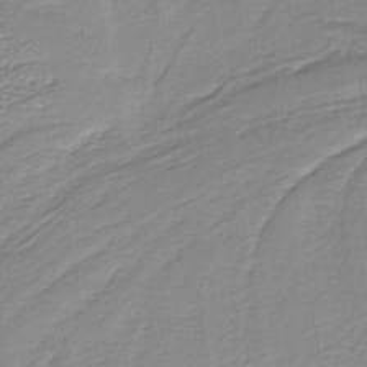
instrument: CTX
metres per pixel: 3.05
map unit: lHb
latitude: -35.5021
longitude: 60.0283
